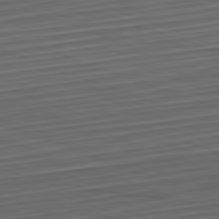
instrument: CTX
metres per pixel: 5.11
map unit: Hpe
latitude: -82.7085
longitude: 15.2943
